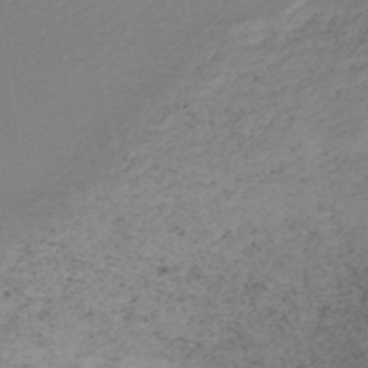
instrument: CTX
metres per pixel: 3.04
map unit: HNhu
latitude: -47.0486
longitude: 103.6344
